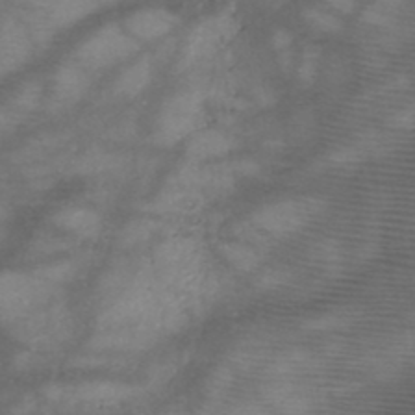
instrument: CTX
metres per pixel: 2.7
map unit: HNb
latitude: -48.0094
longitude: -40.7435
